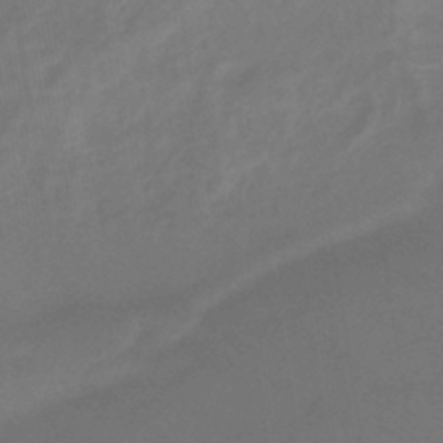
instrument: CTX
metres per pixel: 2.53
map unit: lHb
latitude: -41.2754
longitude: 77.2754
